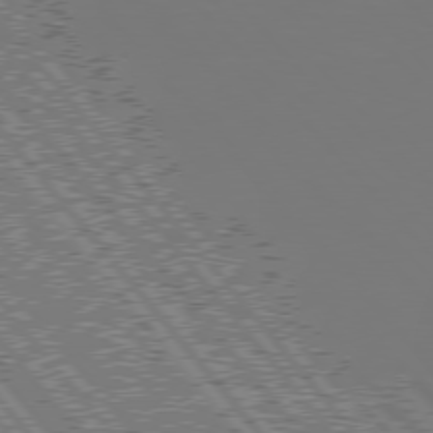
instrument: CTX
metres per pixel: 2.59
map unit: Hpe
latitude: 76.4412
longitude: -170.2900
